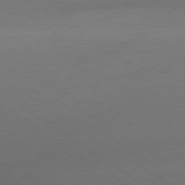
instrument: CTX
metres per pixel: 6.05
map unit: Ap
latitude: -79.0486
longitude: -94.4979
